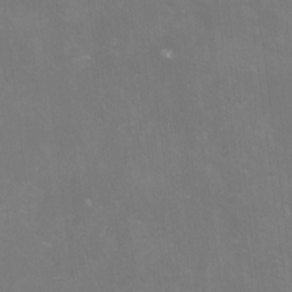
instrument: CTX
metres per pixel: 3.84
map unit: lHvf
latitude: -14.1984
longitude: -100.4601
